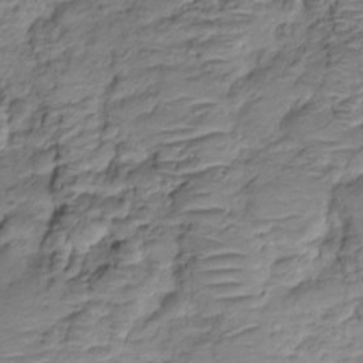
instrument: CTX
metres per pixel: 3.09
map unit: HNhu
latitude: -20.8597
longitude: 84.7085
